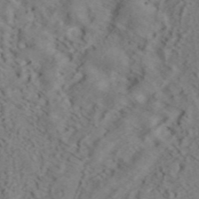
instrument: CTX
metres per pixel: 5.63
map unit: ANa
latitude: 44.8002
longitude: 37.6344
